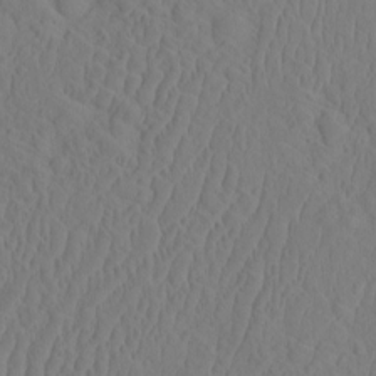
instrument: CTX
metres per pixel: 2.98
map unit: eHh
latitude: -2.4628
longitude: 18.9920
